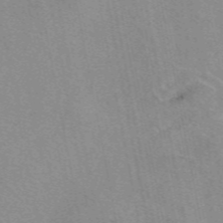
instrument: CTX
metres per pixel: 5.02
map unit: eAb
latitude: 49.7639
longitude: 104.1605
